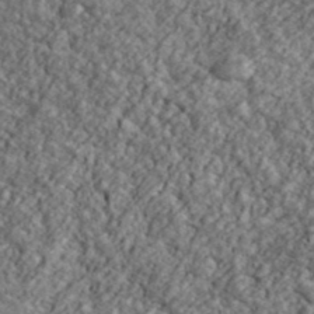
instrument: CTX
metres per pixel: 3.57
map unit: Ave
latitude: 43.4427
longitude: -111.1025
